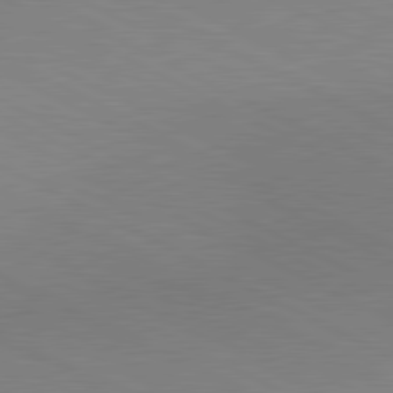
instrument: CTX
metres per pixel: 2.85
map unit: lApd
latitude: 80.8569
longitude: 149.0865
